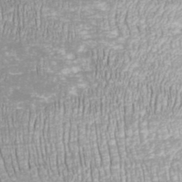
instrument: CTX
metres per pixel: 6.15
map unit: ANa
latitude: 41.6504
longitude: 27.8044
